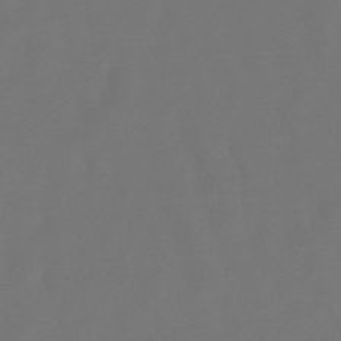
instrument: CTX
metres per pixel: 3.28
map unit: lHb
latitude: -47.8044
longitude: 72.6329
